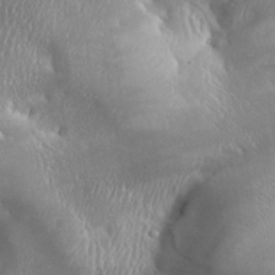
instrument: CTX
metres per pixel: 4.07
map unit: Aa
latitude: 32.9136
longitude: -141.3292
